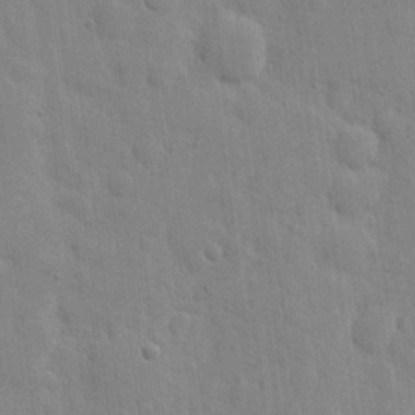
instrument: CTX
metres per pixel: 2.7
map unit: eHh
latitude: 6.3089
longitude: -72.2334
